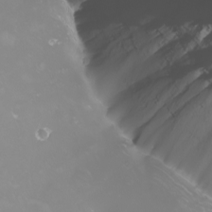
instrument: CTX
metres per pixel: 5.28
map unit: Nhu
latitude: -8.4062
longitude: -93.7827
